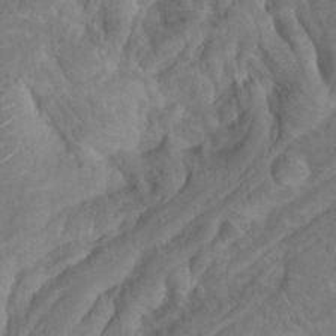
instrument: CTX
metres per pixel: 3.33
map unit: Hto
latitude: 17.1781
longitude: -40.4601
